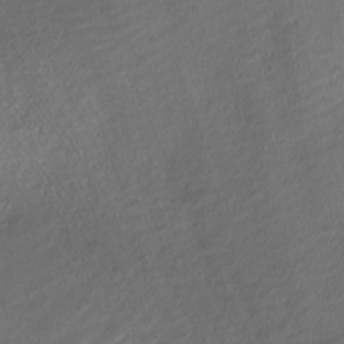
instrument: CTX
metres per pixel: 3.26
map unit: ANa
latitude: -37.9178
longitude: 94.6518
